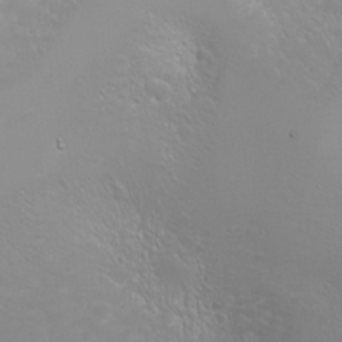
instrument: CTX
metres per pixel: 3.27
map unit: Nhu
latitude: -4.9352
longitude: -79.3104
